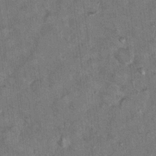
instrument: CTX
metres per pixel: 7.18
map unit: Hto
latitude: 11.7450
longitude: -37.4048
